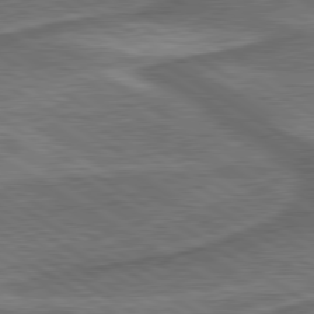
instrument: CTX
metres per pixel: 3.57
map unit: lApd
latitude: 79.9150
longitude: 172.3117
